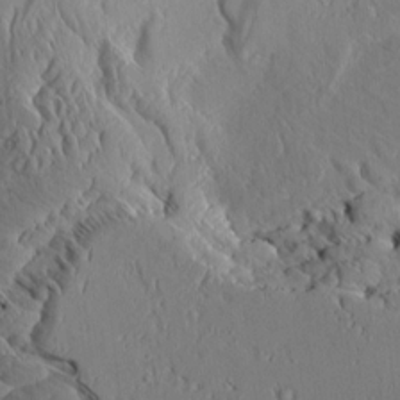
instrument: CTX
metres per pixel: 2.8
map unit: Aa
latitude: 9.0836
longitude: -134.5357
